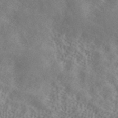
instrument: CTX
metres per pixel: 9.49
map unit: ANa
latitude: 42.1389
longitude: 50.9919
